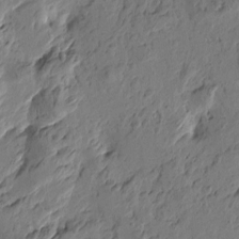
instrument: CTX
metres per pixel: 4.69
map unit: Htu
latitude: -3.3887
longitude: -178.0822
